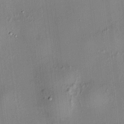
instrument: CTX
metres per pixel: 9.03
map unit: HNhu
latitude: 8.3656
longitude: 14.1228
